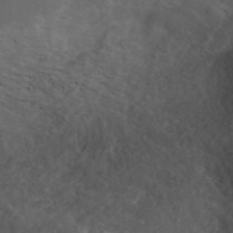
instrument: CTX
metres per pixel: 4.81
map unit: ANa
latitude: 43.3293
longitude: 30.0094
